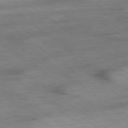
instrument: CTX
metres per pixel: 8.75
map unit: Ap
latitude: -78.8786
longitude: -91.4804
